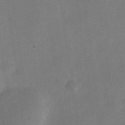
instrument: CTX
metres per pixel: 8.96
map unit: Nve
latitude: -25.1242
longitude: 106.7463
